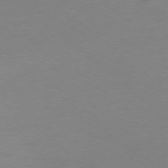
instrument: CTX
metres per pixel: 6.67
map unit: Ap
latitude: -77.5399
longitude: -76.6301
